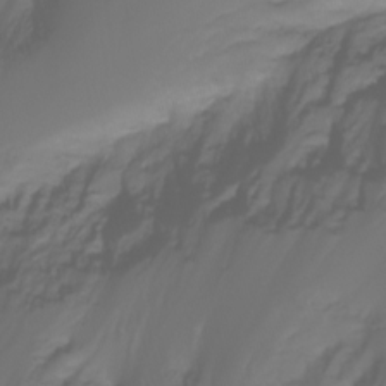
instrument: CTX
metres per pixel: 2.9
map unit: Nhu
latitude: -11.9556
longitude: -64.1956
